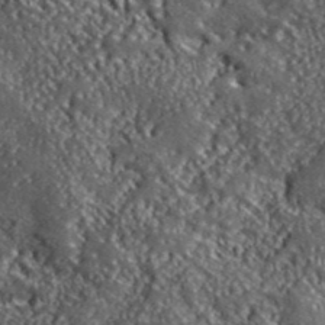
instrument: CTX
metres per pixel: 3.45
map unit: lHvf
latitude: 42.0444
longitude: -89.4238
